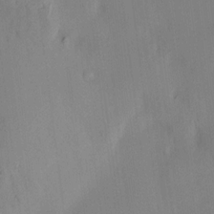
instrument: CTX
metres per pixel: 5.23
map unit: HNhu
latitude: 14.3657
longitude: 13.5399
